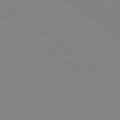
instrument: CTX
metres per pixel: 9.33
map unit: Hpe
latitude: 78.9136
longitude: -124.4412
